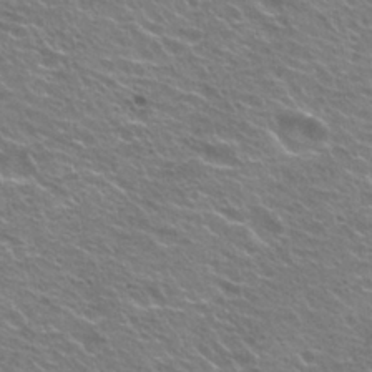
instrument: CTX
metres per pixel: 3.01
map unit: Hto
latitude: 24.6679
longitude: -30.7058
